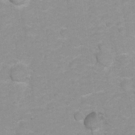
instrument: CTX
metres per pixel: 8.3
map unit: Hto
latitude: 5.5938
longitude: -32.0822
